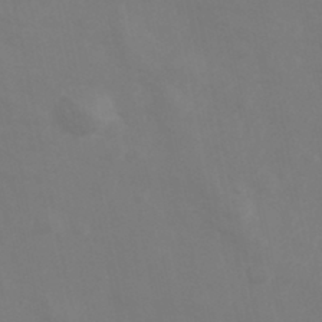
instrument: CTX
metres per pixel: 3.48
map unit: Hve
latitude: 33.4237
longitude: 150.7274
